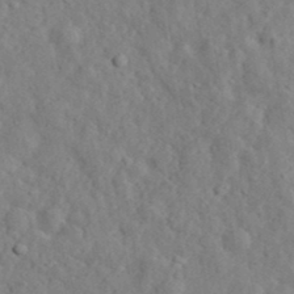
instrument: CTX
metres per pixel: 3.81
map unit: eHh
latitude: 35.0647
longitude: -78.2145
